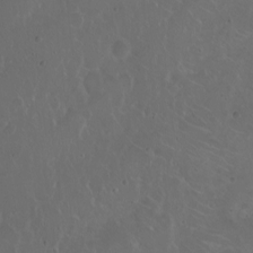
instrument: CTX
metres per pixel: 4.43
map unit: eHh
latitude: 0.7813
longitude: -54.3467
